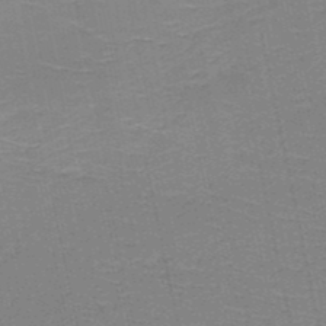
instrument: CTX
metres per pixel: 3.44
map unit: HNb
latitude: -49.9745
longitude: -47.8773
